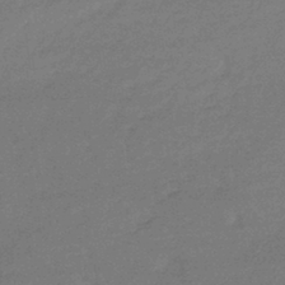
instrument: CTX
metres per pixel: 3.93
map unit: lHb
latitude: -41.7855
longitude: 66.3117
